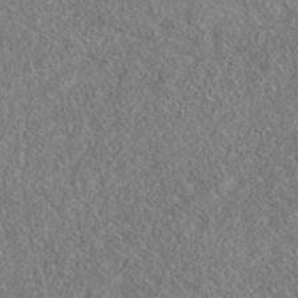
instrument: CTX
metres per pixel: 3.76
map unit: eAb
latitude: 35.7449
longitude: 106.8030
